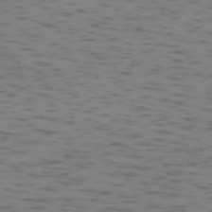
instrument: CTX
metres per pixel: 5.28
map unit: Ap
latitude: -75.3321
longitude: -67.8772
